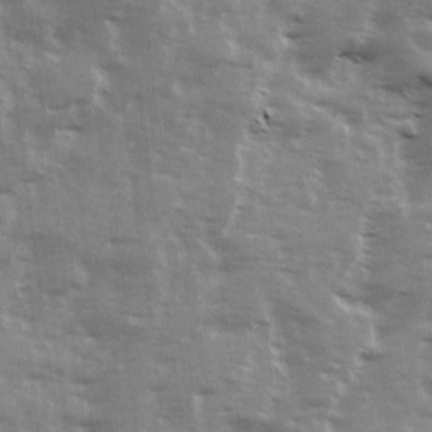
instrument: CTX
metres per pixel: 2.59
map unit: Ave
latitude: 13.0648
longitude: -103.1403
